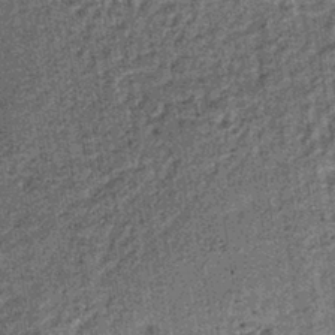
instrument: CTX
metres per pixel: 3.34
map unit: lHb
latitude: -38.0661
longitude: 64.1795
